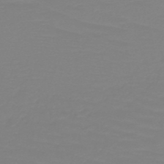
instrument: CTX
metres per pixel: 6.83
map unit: HNb
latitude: -49.3699
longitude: -51.1970
